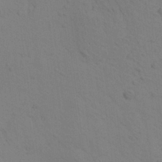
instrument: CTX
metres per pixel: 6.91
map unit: Aa
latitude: 23.4237
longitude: -148.6113
